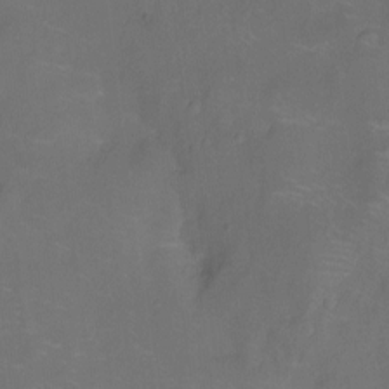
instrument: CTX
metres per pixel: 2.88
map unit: Nhu
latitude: -14.2551
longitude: -24.2900
